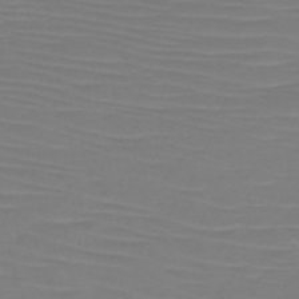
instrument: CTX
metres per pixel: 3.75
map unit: HNb
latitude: -45.8045
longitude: -46.4034
